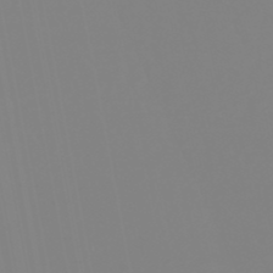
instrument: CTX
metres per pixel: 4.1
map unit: eHb
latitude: -49.2376
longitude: 85.2187
